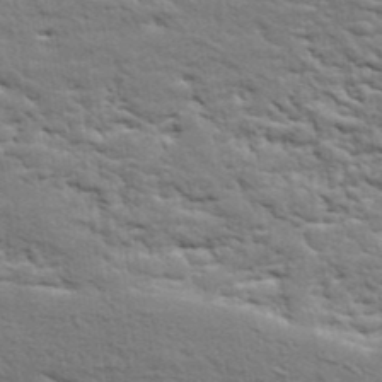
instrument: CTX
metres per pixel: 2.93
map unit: ANa
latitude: 40.8191
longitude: 30.5196
